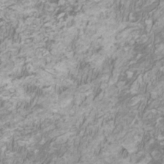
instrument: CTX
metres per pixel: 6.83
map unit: HNhu
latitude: 2.1011
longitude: -2.6301
